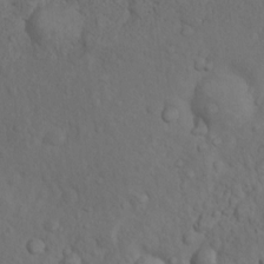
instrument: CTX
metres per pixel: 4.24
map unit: Nhu
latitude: 10.5546
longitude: -26.4223
